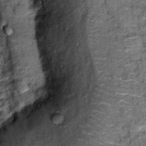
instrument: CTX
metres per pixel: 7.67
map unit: Hto
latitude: 14.4790
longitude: -34.9702
